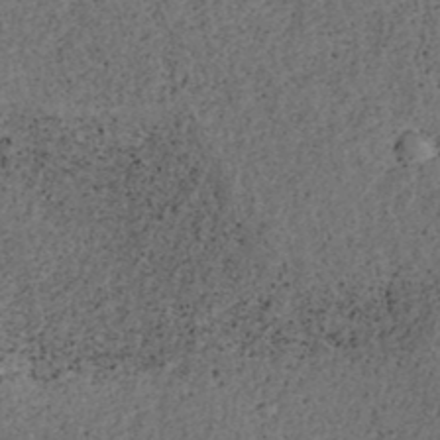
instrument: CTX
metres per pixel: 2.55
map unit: ANa
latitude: 39.3671
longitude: 22.3118
